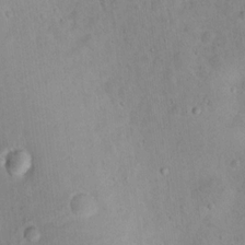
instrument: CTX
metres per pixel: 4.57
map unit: Nhu
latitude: 13.4616
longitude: -36.9514
